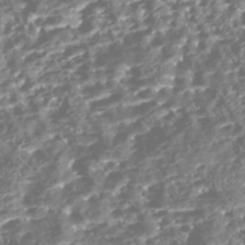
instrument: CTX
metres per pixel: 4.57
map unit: Nhe
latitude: -46.0661
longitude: 151.9556
